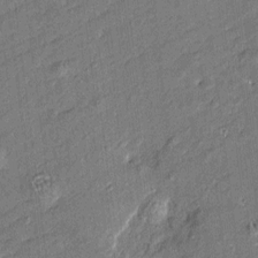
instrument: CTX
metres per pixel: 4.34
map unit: Htu
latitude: -7.7666
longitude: 176.8030
